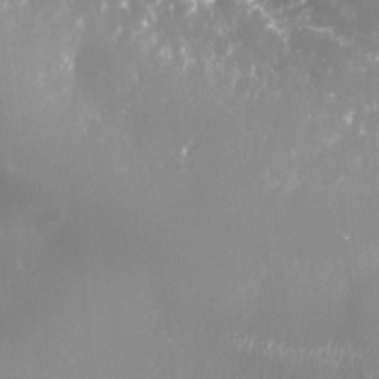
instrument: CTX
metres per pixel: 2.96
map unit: Nhe
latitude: -35.5021
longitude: -91.7450
